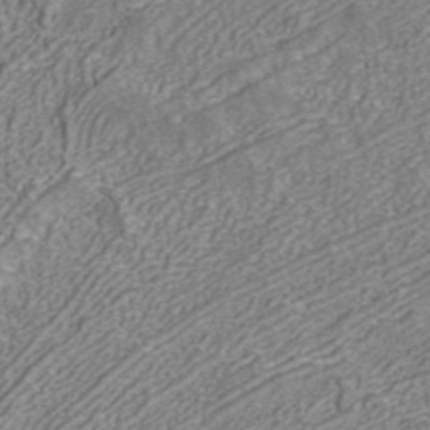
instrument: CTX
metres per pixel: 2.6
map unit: ANa
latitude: 40.7813
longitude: 20.5007
